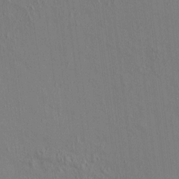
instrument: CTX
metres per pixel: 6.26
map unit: HNhu
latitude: 6.8191
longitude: 15.1243
